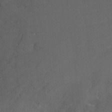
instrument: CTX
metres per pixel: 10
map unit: Nhu
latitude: -12.5952
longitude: -72.8191
